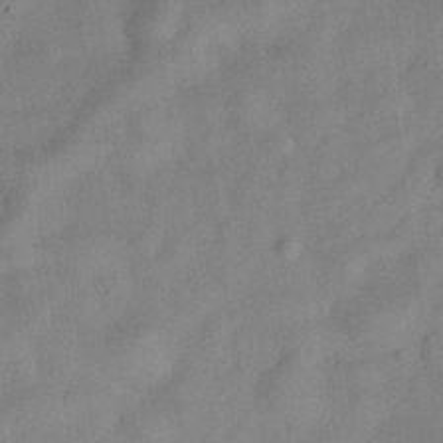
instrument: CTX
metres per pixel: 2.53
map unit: Hve
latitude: -31.0486
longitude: 91.8990
